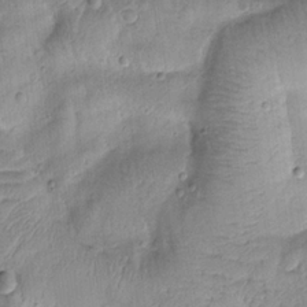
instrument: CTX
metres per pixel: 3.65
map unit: Htu
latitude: -0.5952
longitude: 172.9730
